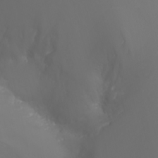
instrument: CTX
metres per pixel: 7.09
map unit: Nhu
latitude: -7.9745
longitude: -83.2159
